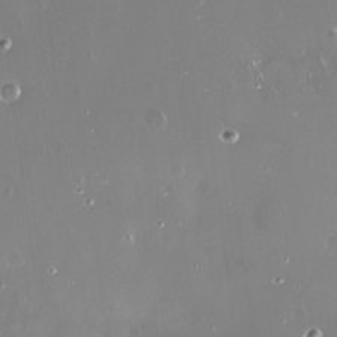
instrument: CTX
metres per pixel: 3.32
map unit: Nve
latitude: -18.1795
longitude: -60.1955
